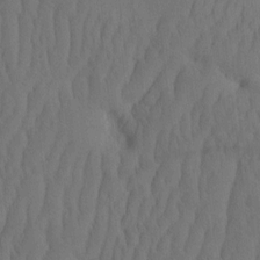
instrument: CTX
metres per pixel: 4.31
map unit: eHh
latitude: -2.3117
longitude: 16.4251
